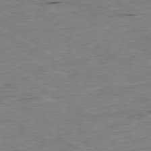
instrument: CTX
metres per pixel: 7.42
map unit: Ap
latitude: -80.4062
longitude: -81.2348
